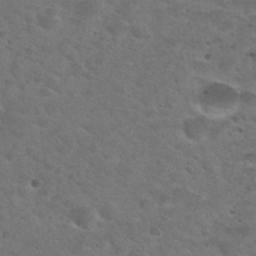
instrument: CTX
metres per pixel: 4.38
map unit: Nhu
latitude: 28.8569
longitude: -48.3656
